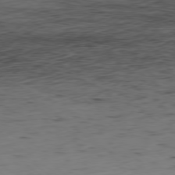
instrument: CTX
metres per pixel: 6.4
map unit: Hpe
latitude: -78.9352
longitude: 16.5574
